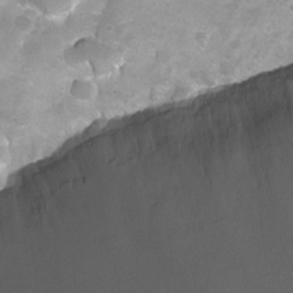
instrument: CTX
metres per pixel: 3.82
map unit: Nhu
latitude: -8.0283
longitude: -42.4790
